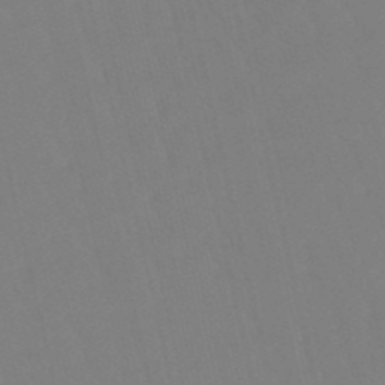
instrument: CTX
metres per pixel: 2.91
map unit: lHb
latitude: -49.1998
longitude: 76.0661
